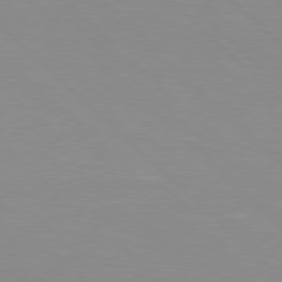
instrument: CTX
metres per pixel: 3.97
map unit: Hpe
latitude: 77.5560
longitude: -161.1025
